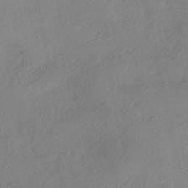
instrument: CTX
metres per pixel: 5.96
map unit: eHh
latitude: -42.2550
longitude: 122.5952
